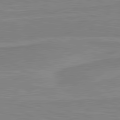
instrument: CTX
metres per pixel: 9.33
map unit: lApd
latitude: 81.0458
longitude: 171.5399
